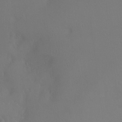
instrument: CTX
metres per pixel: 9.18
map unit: Ht
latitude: -7.3698
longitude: -27.9339
